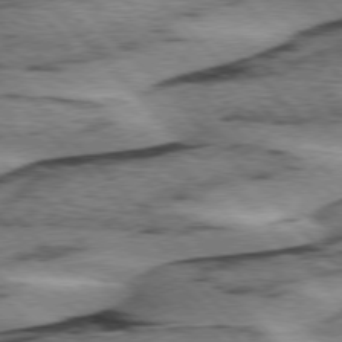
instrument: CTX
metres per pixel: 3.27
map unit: lApd
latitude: 75.9150
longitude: -78.6302
